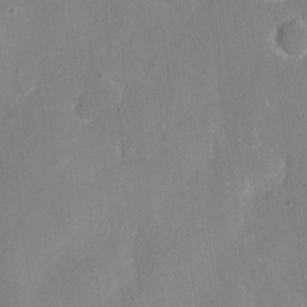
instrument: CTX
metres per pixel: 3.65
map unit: eHh
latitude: 7.7450
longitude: -68.8569
